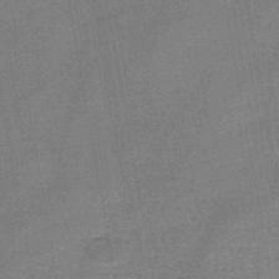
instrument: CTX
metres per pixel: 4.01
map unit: HNb
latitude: -46.0661
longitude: -37.6505
